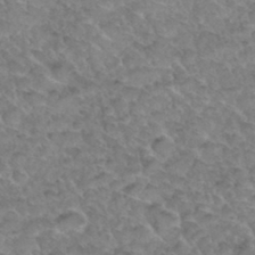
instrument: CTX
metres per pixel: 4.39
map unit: Hto
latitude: 34.0633
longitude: -48.0633
